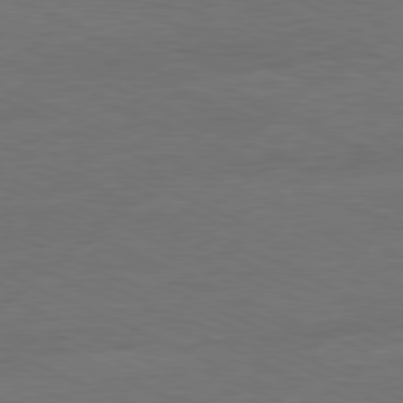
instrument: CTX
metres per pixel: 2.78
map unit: Ap
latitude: -81.6344
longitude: -84.8191
